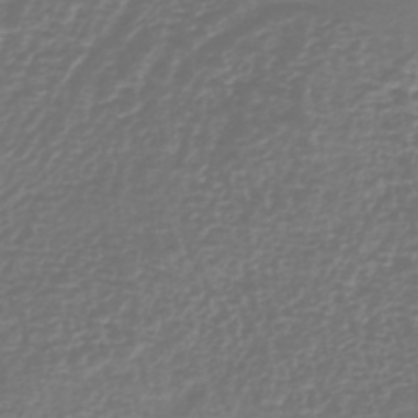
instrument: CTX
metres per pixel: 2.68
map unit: lHb
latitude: -41.1809
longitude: 71.6911
